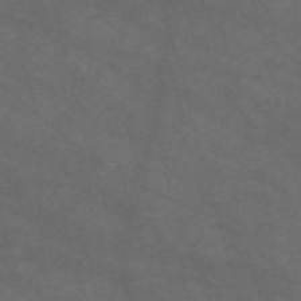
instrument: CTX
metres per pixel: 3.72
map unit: Nve
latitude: -58.8974
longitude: 59.1242
